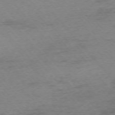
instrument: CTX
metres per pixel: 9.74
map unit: Ap
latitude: -75.6911
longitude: -71.8205
